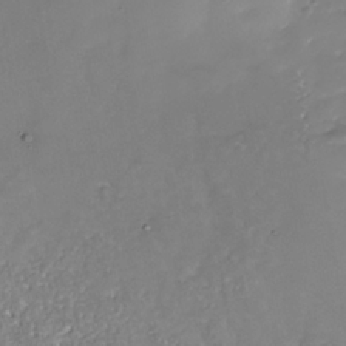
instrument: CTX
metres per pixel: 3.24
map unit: Nhe
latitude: -37.2565
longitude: -88.8758
